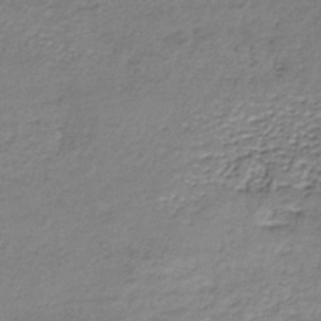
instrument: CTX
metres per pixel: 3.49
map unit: lHb
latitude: -34.9542
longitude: 62.0283
